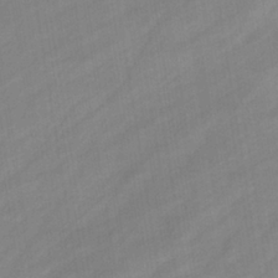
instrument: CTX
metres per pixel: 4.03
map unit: eHb
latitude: -37.5966
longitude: 79.5210
